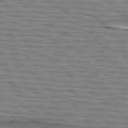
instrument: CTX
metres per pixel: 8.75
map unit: lApd
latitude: 74.9703
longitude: -71.7449
